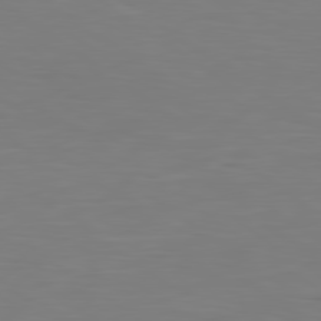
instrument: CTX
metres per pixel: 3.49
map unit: lApd
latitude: 79.3860
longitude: -124.8569
